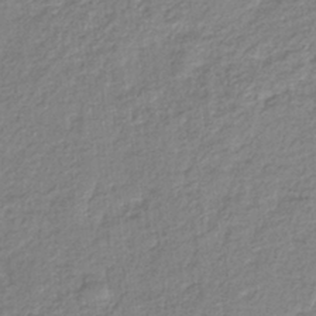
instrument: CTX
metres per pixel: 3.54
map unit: eHb
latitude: -37.9745
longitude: 78.7085
